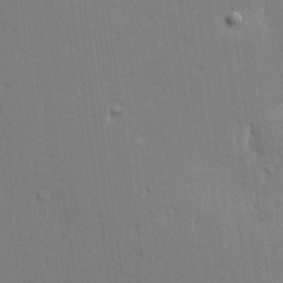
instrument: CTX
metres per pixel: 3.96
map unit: Hve
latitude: 25.4615
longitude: -93.8205
